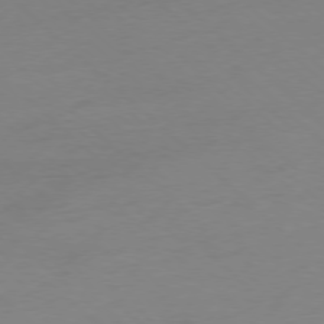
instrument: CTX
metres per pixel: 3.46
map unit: Ap
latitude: -78.1228
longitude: -70.5923
